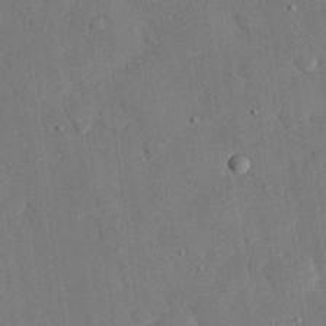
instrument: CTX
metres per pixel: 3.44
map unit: eHh
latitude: 26.9136
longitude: -80.1200
